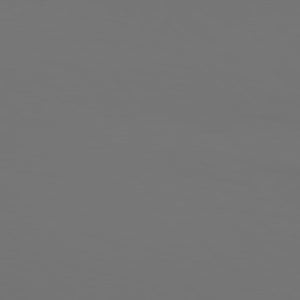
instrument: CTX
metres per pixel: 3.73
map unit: Hpe
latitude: 76.7435
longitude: -135.2726
